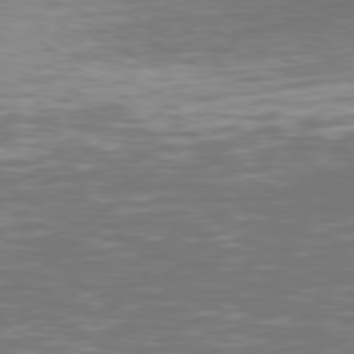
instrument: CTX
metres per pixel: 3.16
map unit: Hpe
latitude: 77.4048
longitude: -169.0648
